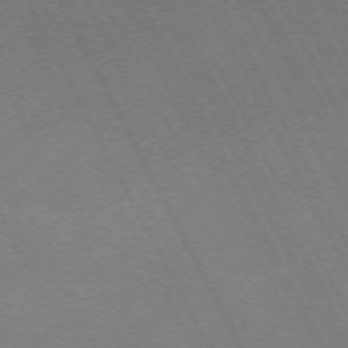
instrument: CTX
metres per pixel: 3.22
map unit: Hpe
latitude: -71.6155
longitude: 8.7463
